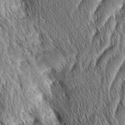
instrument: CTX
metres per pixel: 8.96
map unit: Aa
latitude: 6.2900
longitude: -130.1578
